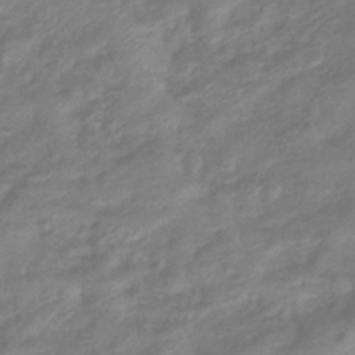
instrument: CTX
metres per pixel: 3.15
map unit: eHb
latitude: -41.3887
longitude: 81.8800
